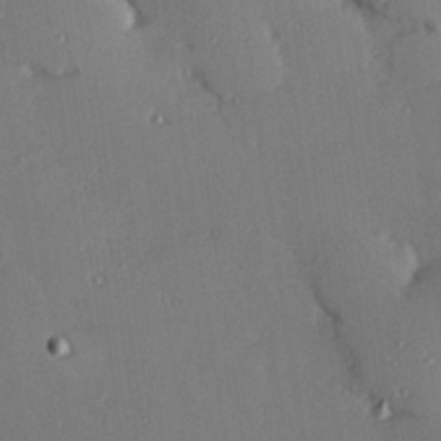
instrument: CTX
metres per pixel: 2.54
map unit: Hve
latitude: 26.8191
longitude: -91.2348
